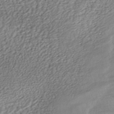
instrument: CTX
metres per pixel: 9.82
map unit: ANa
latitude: -42.6707
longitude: 109.3887
